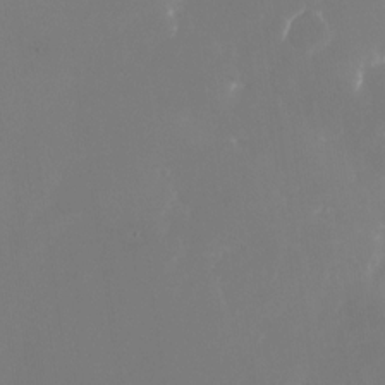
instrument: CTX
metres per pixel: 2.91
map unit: Nhu
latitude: -24.8408
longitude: -72.2712
